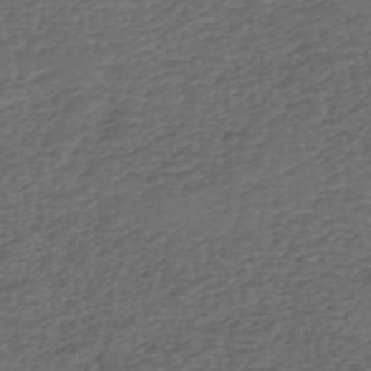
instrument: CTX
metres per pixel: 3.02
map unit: eHh
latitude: -54.7841
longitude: -89.9717
